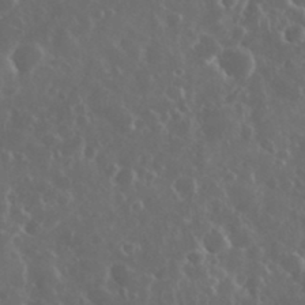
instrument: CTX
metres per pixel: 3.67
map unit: eHh
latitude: 34.0255
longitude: -61.0080
